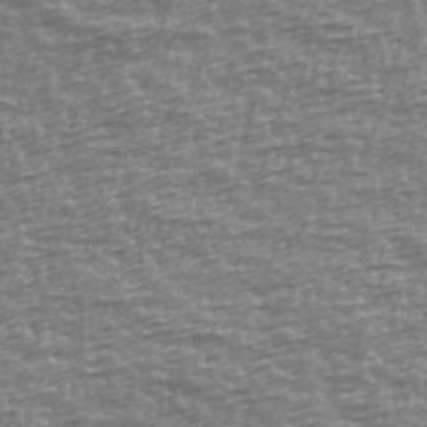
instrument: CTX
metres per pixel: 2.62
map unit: Ave
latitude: 40.1199
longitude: -114.2522
